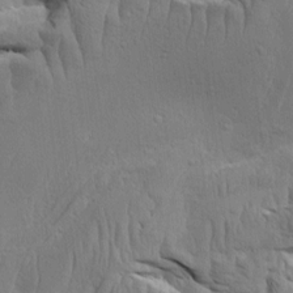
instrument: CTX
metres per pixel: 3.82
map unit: Aa
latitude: 8.6869
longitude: -131.2537
